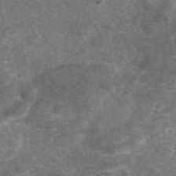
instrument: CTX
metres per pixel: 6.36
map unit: eAb
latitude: 47.3104
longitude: 121.3320
